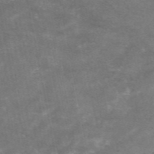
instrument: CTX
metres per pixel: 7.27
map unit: eAb
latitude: 47.0459
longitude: 120.1983
